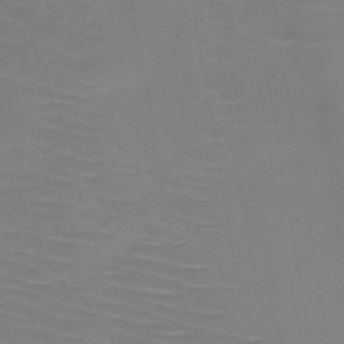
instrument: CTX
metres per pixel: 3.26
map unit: HNb
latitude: -47.1431
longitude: -43.8772
